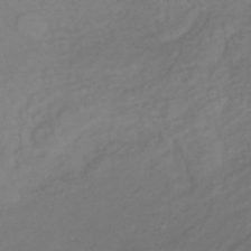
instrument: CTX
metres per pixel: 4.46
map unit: lHb
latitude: -37.9178
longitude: 70.0472
